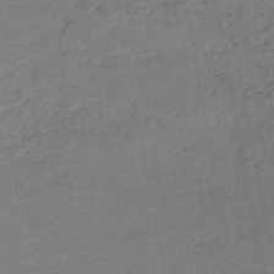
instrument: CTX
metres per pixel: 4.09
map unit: HNb
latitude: -48.0094
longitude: 58.5195
